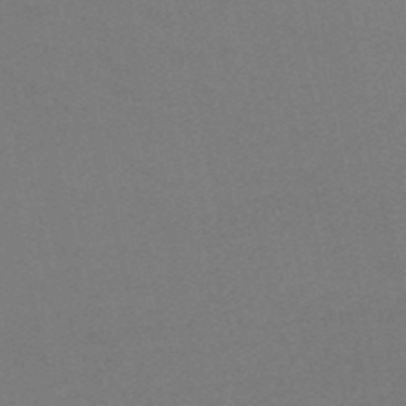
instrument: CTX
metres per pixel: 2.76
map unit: HNb
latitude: -49.4833
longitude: -52.3656
